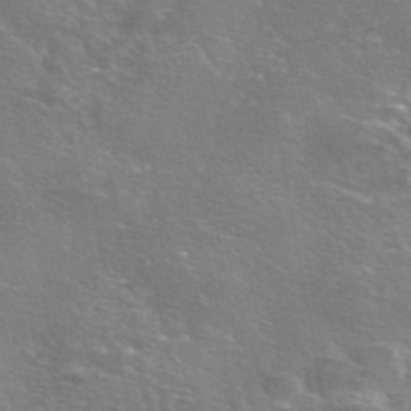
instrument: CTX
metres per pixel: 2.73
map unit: eAb
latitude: 46.0633
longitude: 106.3873
